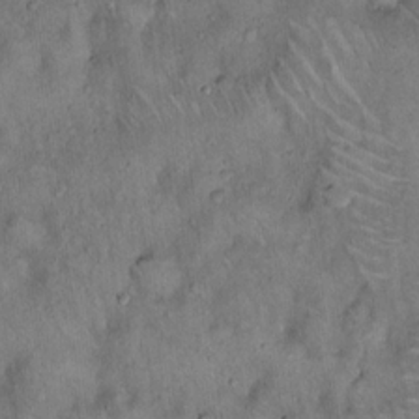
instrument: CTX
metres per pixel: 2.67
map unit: Hto
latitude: 15.8206
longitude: -59.1970
